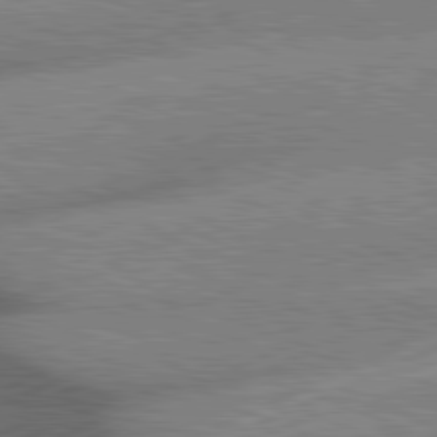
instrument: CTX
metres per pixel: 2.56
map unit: lApd
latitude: 81.1403
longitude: -144.2711
